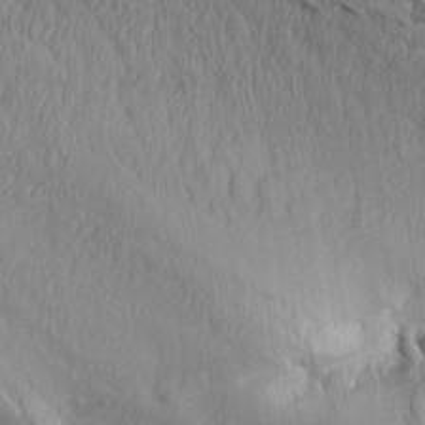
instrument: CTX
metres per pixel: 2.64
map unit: Aa
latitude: 14.6491
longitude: -146.8569
